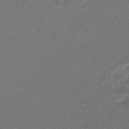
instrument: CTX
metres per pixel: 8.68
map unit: lHb
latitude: -42.9541
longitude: 77.7667
